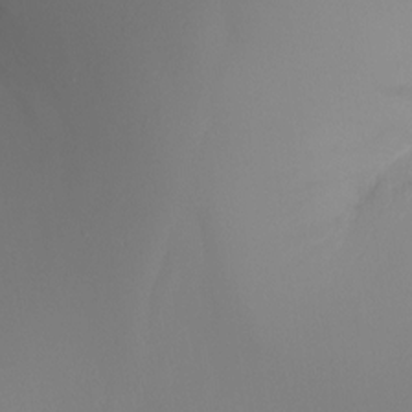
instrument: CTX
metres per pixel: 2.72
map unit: Ht
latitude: -5.7855
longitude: -25.9528
